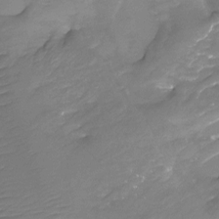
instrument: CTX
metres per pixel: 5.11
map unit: Htu
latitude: -13.8989
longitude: -44.7624
